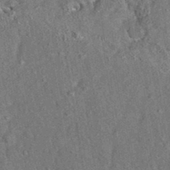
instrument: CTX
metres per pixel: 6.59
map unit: eAb
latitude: 35.6316
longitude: 113.8423
